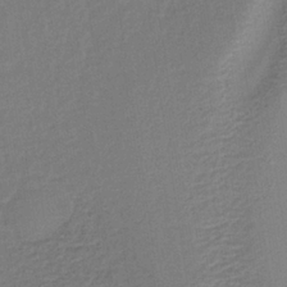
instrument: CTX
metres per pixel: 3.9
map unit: lHb
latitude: -34.6896
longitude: 63.5399
